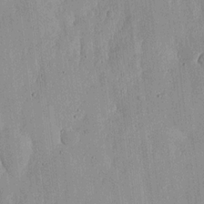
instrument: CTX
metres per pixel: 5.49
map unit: lHvf
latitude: 20.2523
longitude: -115.1781
